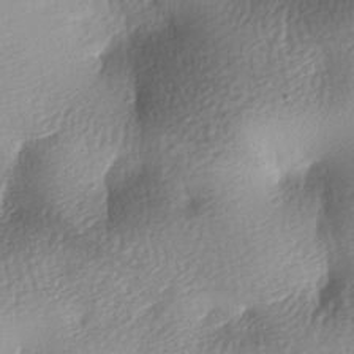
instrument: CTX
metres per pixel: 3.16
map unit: lAa
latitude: -8.3495
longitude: -127.3293
